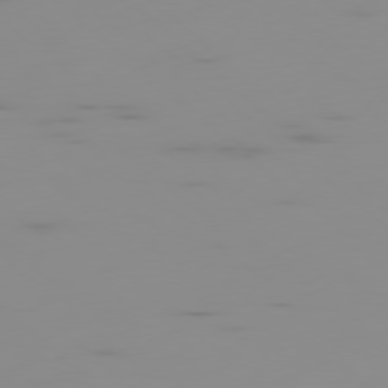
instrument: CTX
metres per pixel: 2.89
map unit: Ap
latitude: -78.0472
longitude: -62.5924
